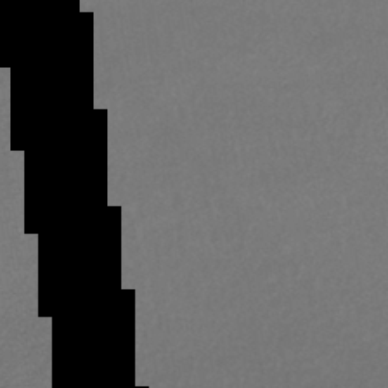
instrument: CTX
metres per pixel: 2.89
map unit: HNhu
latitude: -42.8030
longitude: 95.7099
